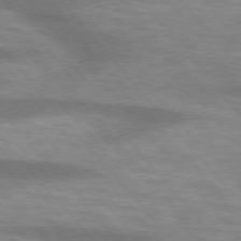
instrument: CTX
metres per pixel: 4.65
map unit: lApd
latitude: 75.7072
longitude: -58.7624
